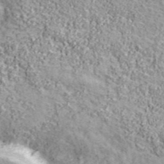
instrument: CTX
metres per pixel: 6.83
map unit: eHh
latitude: 43.8394
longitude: -90.4790
